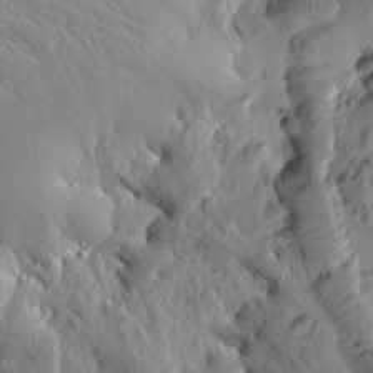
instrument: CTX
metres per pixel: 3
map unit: Htu
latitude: 2.2144
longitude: 178.3873
